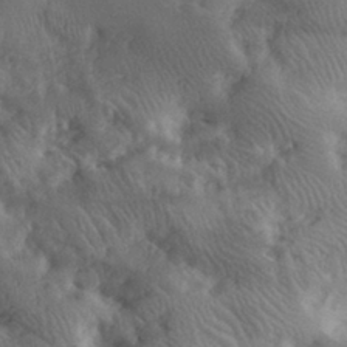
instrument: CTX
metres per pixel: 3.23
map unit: eHh
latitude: 31.0081
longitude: -70.9325
